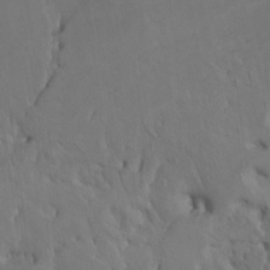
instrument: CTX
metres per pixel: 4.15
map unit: Htu
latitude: -6.8786
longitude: -66.7435
